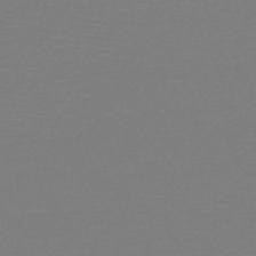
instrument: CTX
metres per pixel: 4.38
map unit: HNb
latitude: -49.5777
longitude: -44.1200
